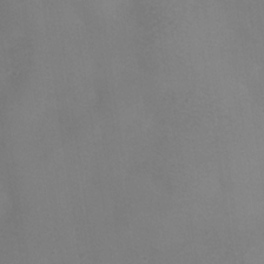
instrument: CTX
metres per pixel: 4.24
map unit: Hve
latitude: -32.5385
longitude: 93.9556
